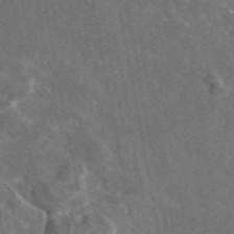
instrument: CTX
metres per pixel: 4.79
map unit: eAb
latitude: 46.8191
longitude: 111.8422
